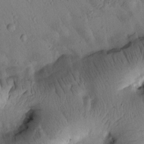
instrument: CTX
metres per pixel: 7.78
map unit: Htu
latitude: 2.2900
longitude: 177.9745
